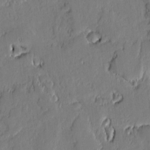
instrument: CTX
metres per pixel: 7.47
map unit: lAvf
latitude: -0.9353
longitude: -107.2726
